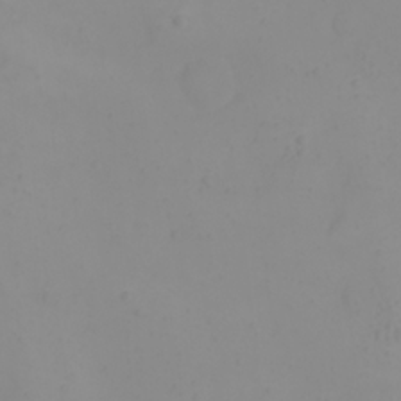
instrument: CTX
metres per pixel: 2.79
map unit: eHh
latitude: 21.9339
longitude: -64.6301
